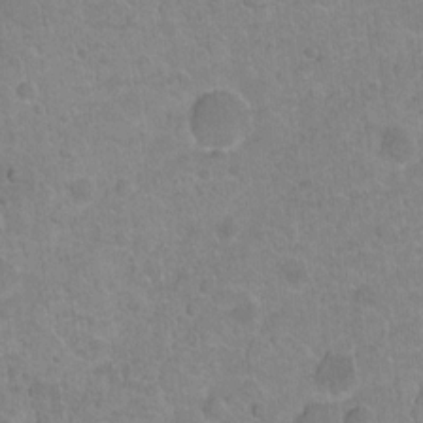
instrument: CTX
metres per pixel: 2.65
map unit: Ht
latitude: -4.6707
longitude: -36.2334
